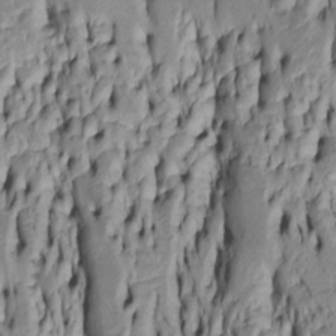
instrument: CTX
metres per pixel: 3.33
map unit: Htu
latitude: -5.4454
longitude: 152.1605
